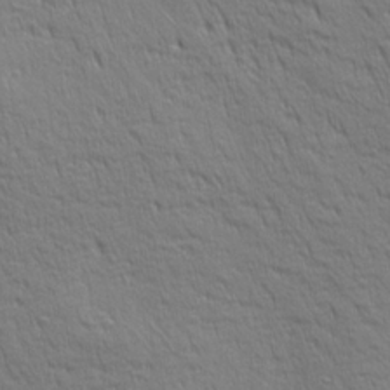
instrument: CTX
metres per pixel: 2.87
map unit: Ave
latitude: 22.7435
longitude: -135.8394
